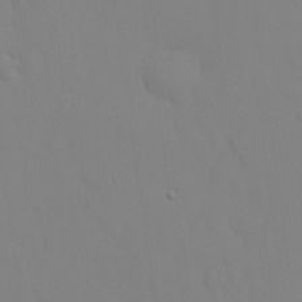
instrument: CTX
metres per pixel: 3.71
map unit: eHh
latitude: 23.4615
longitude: -65.5182
